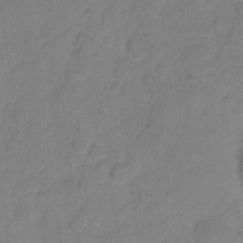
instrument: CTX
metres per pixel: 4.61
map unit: eHh
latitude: 7.9717
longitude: -63.9528
